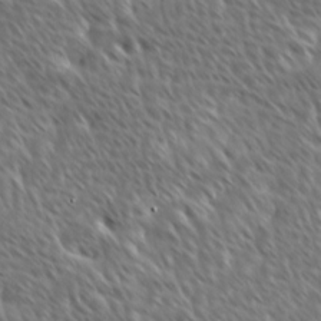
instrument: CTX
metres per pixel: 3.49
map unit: Ave
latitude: 9.0270
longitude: -106.1578
